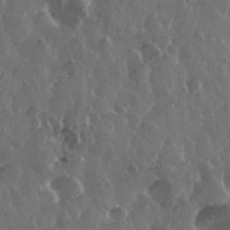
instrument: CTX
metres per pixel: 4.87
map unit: eHh
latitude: 33.8205
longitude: -58.1578
